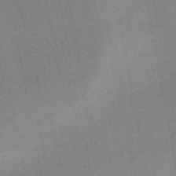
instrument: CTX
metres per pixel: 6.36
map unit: HNb
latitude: -48.0661
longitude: -40.0633
